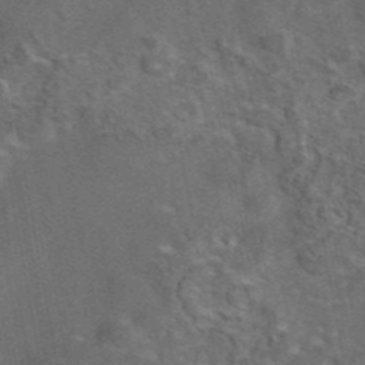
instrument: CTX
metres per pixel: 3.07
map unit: eAb
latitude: 43.5371
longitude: 111.2753
